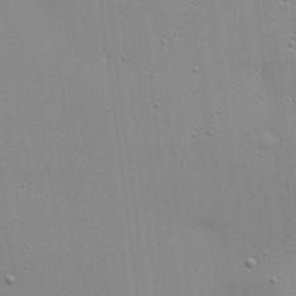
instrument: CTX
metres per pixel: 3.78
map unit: Aa
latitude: 18.3845
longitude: -141.5371
